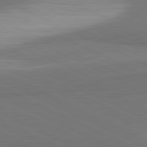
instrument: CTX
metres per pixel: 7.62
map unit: lApd
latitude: 81.5938
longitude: 157.2943
